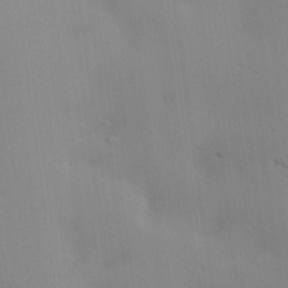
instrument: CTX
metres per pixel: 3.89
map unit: Nve
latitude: -9.1998
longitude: 174.3117
